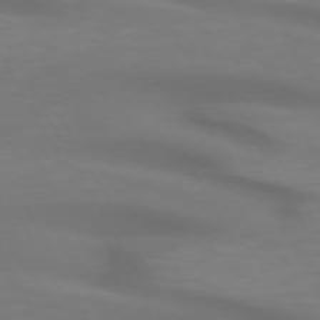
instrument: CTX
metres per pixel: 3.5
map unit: lApd
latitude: 72.4034
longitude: -49.5371
